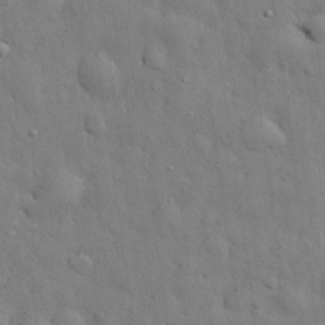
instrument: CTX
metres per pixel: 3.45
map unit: eHh
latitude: 29.3859
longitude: -75.8205
